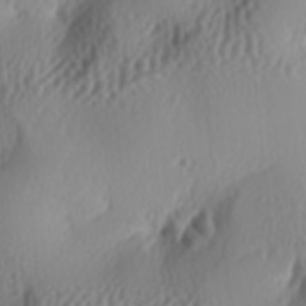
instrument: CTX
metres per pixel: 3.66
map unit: lAa
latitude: -6.0283
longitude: -124.1578
